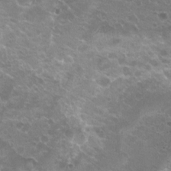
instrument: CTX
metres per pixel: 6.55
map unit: eHh
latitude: 0.8569
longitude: -55.8205
